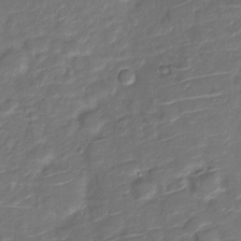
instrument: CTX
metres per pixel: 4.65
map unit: Nve
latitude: -20.1983
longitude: 104.6896
